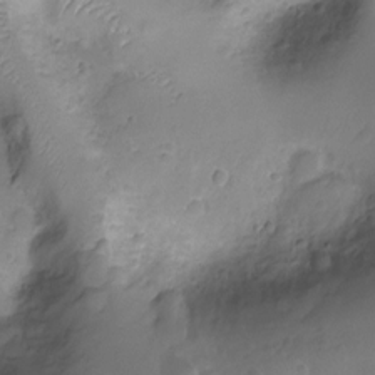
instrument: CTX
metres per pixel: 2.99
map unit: Nhu
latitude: -14.8597
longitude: -26.3089
